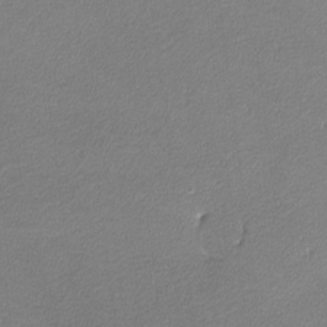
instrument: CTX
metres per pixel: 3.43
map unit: lHvf
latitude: -12.1228
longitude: -102.9136
